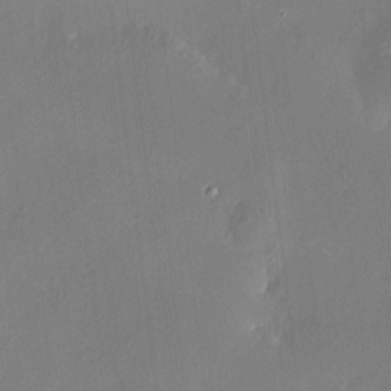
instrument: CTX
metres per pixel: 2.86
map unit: HNhu
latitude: 7.8205
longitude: 7.7099
